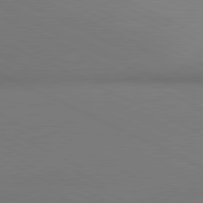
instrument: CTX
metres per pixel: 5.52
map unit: lApd
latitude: 81.1781
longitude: 144.9731
